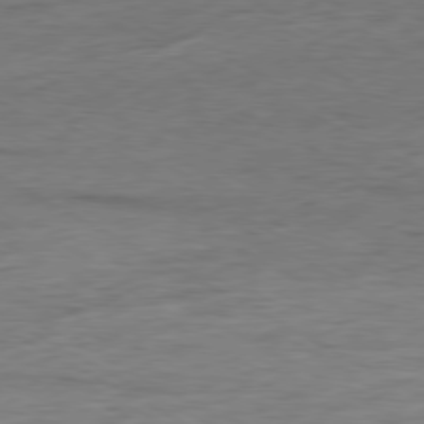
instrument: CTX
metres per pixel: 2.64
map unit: Ap
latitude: -79.8044
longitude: -83.3292
